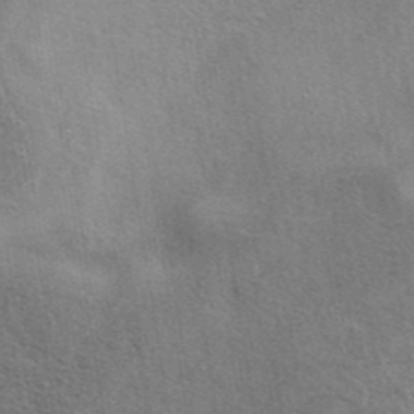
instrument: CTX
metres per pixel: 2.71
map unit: eAb
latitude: 41.2159
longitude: 103.8800
